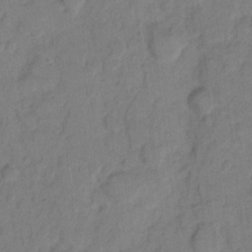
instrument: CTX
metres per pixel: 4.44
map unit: eHh
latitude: 8.2901
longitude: -64.1956
